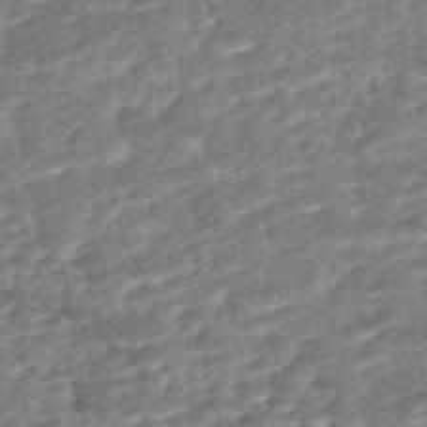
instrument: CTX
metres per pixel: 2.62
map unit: Nhe
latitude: -47.7477
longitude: -173.1025
